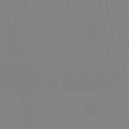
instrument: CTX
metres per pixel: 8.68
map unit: lHb
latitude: -48.6330
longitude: 84.1227
